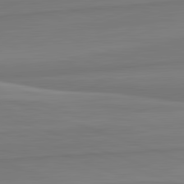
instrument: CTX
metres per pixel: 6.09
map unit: lApd
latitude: 82.5356
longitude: 169.9367
